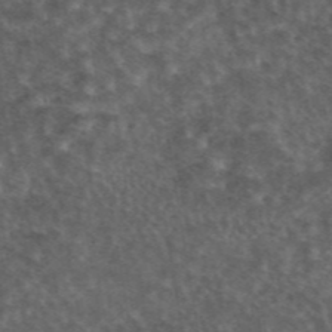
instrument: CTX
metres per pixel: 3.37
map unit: eAb
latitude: 44.9891
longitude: 116.3306
